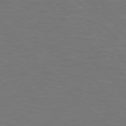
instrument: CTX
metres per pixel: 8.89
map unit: Hpe
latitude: 77.7638
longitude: -163.5938
